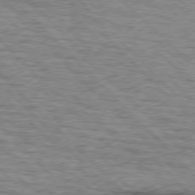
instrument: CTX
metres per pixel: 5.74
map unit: lApd
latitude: 76.8380
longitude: -78.6491
